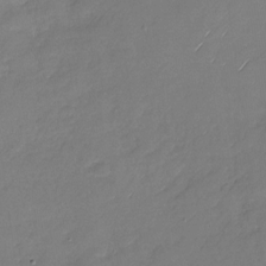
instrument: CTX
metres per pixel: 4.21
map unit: Nhu
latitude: -28.0661
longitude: -62.1200
